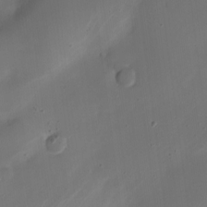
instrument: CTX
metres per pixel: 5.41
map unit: Nhe
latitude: -19.2754
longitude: 144.1606
